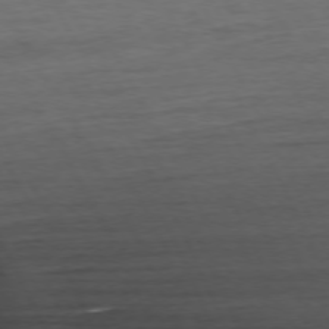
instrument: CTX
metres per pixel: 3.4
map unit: Ap
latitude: -76.7652
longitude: -72.6302
